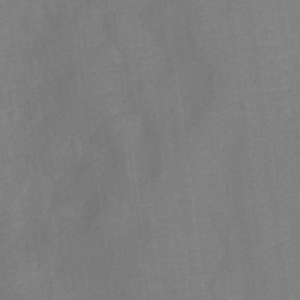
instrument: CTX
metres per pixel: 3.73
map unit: Nhu
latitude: -13.1242
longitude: -24.1199
